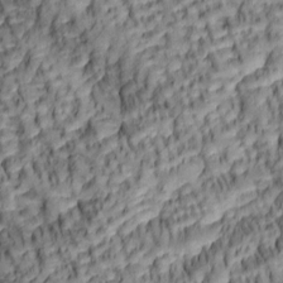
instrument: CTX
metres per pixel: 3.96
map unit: lAa
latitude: 5.8394
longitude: -115.8205
